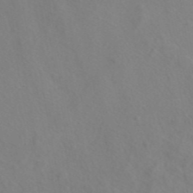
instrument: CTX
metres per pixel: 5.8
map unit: ANa
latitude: 43.7261
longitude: 27.4643
